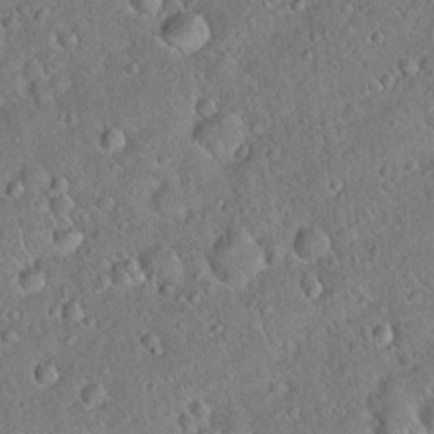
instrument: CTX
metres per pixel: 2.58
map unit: Hto
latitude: 18.7435
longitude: -52.6869
